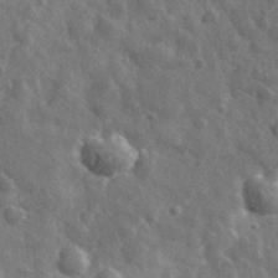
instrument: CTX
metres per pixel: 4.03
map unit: lHvf
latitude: 36.5546
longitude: -89.4427
